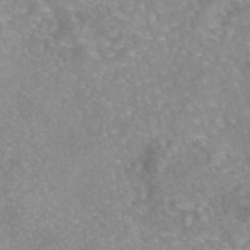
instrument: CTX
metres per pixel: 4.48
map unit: eAb
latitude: 45.4048
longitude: 104.7274
